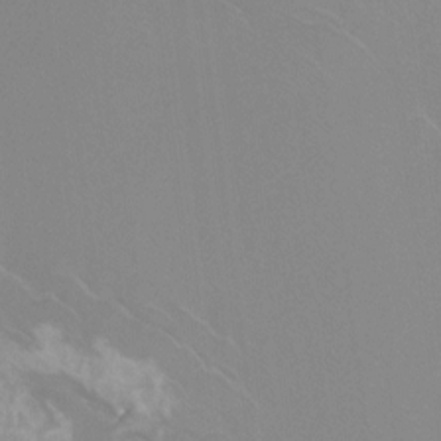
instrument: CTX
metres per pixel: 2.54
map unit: Htu
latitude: -12.2929
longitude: -72.3279
